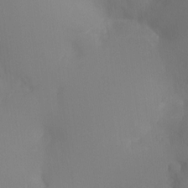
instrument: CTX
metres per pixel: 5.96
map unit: Nhu
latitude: -16.6141
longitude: -48.1578
